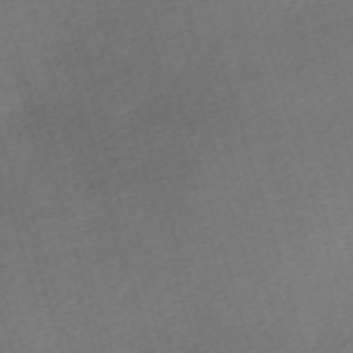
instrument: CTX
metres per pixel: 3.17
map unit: eHh
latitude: -62.0283
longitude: 53.7288
